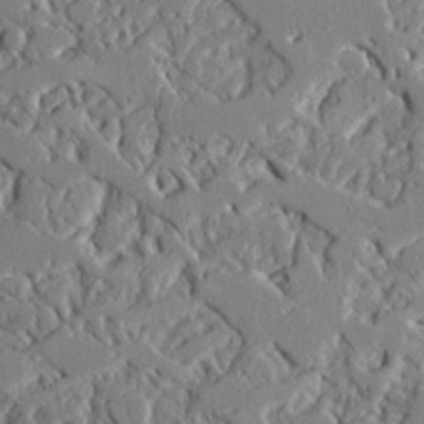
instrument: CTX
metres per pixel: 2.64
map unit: Ave
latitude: 23.1592
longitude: -129.2915
